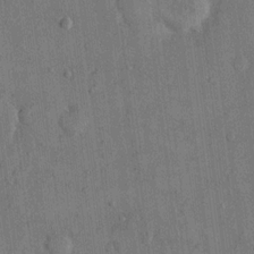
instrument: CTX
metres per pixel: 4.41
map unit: eHh
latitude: 15.3293
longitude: -68.2523
